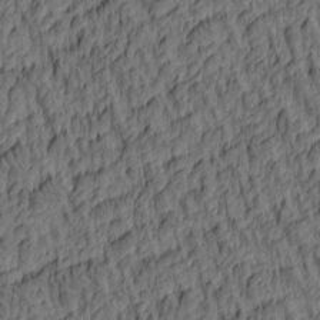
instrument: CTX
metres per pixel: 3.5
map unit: lAa
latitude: 4.4790
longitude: -114.9891
